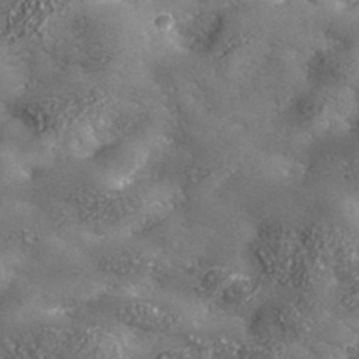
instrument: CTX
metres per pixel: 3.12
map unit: lHvf
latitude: 36.1767
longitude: -90.4412
